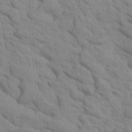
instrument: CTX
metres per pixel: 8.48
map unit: Htu
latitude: 1.8772
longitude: 143.4265
